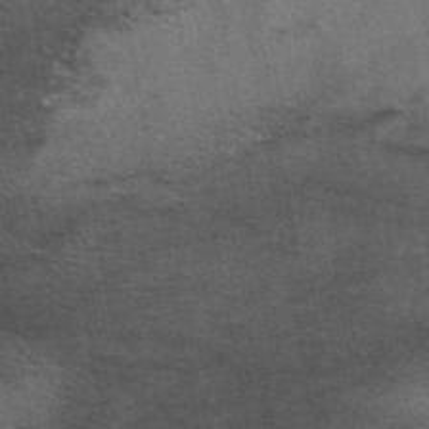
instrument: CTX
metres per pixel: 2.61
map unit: eAb
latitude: 43.7072
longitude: 103.8800
